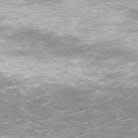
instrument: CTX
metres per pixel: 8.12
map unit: Hpe
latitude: -73.5399
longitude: 3.9745
